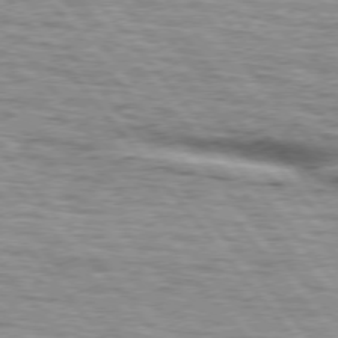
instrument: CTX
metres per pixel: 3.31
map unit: lApd
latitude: 75.6694
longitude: -81.9528
